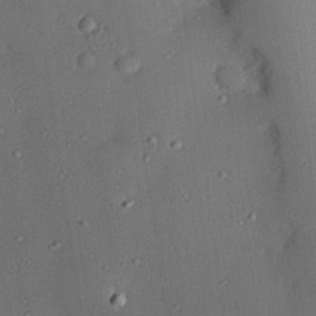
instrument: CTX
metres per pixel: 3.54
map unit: eHh
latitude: 25.1781
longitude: -71.3670
